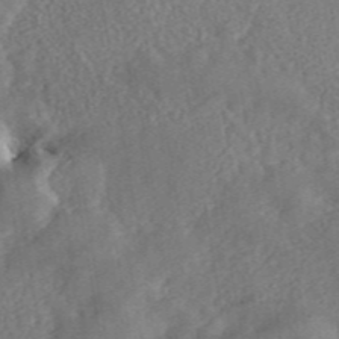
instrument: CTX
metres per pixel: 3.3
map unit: ANa
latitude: 46.1767
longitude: 28.0850
